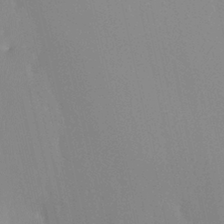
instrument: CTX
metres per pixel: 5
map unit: Ht
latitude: -7.0297
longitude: -31.6883
